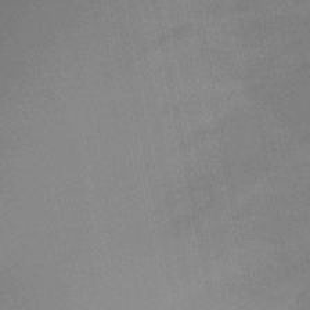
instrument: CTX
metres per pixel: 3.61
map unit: Nhu
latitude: -27.8233
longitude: -64.2522
